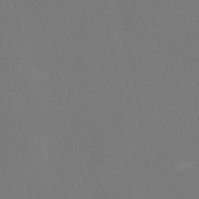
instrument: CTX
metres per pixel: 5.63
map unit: lHvf
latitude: -9.8611
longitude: -100.1578
